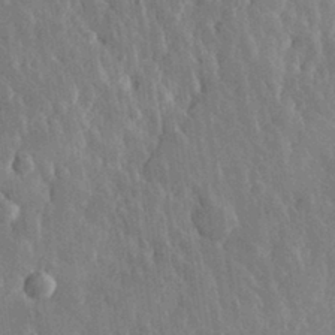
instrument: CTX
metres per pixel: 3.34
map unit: eHh
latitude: 31.6883
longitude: -79.7828
